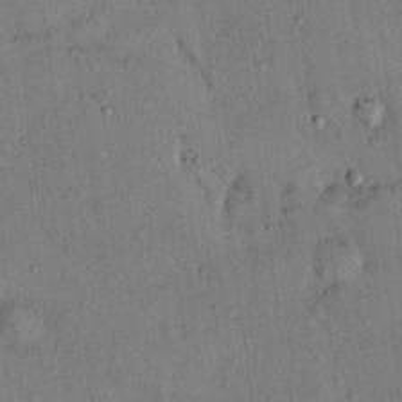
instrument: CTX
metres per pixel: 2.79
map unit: Hto
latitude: 13.2915
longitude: -59.1403
